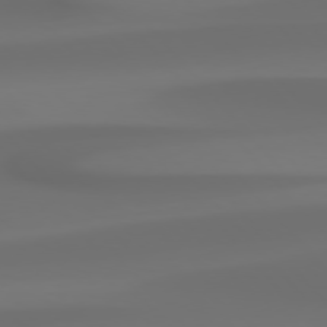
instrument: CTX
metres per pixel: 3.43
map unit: Hpe
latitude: 76.6112
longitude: -132.6868
